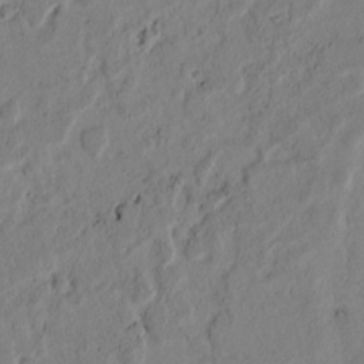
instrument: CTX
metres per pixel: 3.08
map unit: lAvf
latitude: 4.8191
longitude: 164.9920
